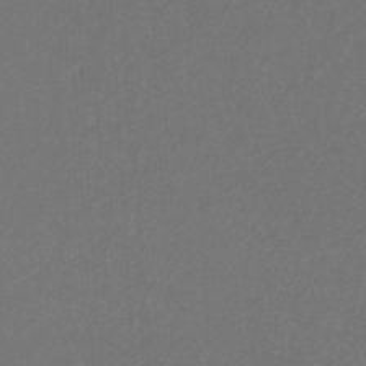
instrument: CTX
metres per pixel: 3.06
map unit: eHb
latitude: -32.0094
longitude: 69.5021
